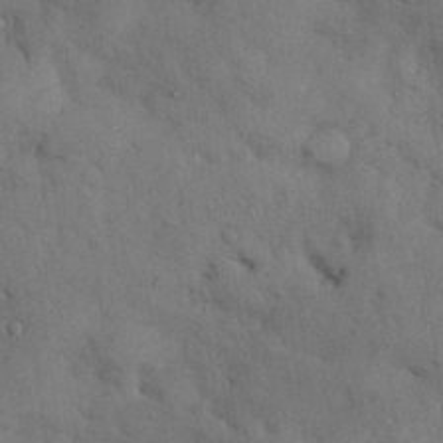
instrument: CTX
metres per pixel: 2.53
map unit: Nhu
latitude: 27.1214
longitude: -71.1214
